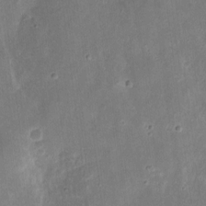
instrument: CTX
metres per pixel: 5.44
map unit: eHh
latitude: 9.1592
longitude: -72.3468
